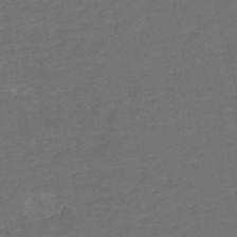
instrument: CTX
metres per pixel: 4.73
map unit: HNb
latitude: -50.6140
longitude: -48.1767
